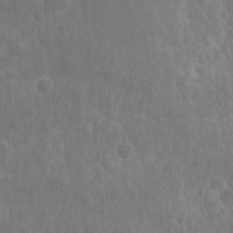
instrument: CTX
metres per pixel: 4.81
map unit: eHh
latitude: 10.4979
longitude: -72.6680
